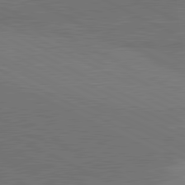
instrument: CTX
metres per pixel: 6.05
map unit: lApd
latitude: 81.3671
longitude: 149.5588
